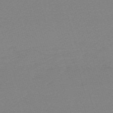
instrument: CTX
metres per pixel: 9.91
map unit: eHh
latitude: -62.2550
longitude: 52.2172
